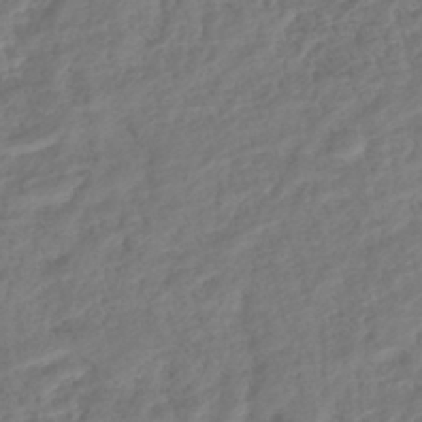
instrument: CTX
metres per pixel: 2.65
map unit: lHb
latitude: -40.7463
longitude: 73.6155
